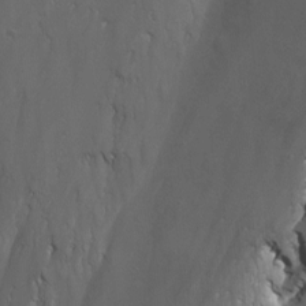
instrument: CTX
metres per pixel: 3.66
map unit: Nhu
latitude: -13.1431
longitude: -51.9339
